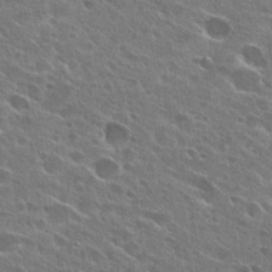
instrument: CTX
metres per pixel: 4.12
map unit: Hto
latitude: 26.7246
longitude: -44.3278
